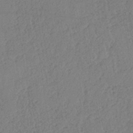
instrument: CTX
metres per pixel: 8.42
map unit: HNb
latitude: -34.2739
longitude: 63.8044
